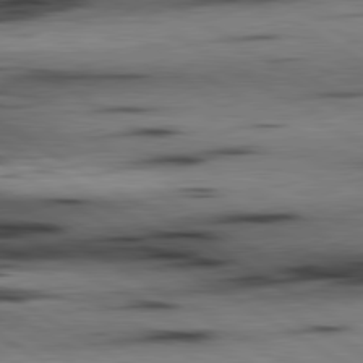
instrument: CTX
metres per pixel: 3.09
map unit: lApd
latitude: 80.4412
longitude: 158.6896
